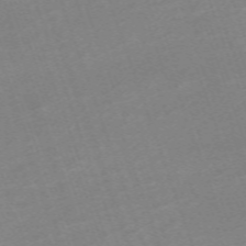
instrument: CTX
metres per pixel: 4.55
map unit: eHh
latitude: -64.5196
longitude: 50.5952
